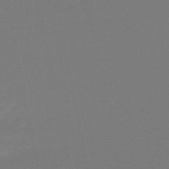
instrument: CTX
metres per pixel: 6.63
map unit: eHb
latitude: -49.8989
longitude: 77.7289
